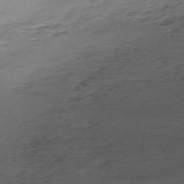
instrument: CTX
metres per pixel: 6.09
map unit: Nhu
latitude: -66.9542
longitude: 39.4832
